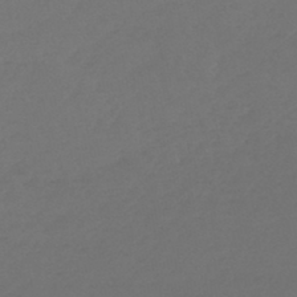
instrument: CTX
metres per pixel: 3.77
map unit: lHb
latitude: -45.4643
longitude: 69.2942
